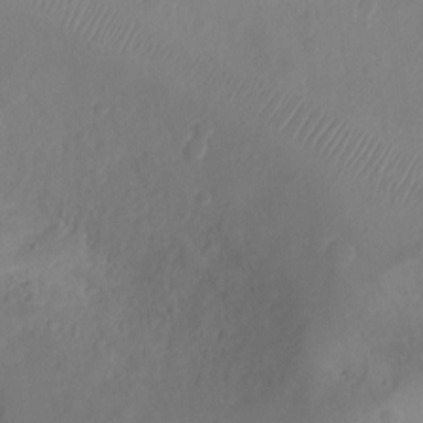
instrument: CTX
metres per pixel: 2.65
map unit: Ht
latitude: -2.5006
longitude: -16.7813
